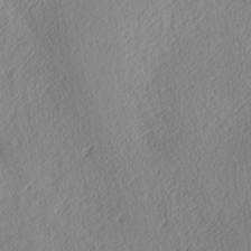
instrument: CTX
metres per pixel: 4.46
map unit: Ave
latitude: 3.9906
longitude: -112.9325
